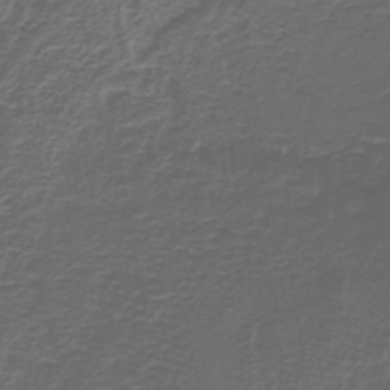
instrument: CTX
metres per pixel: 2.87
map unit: lHb
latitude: -39.6533
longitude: 59.0486
